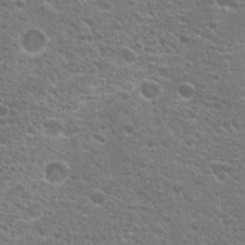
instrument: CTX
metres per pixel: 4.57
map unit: Hto
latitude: 18.9324
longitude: -41.8016
